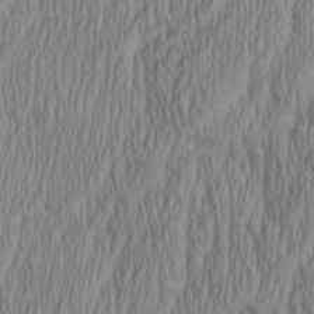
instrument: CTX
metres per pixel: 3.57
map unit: Aa
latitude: 27.5938
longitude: -136.0822
